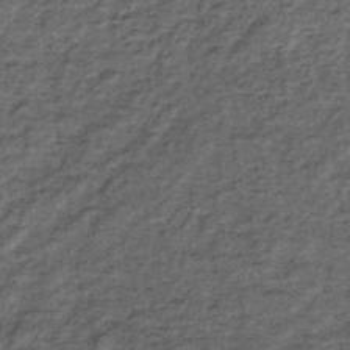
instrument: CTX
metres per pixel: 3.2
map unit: lHb
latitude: -38.7274
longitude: 66.1228
